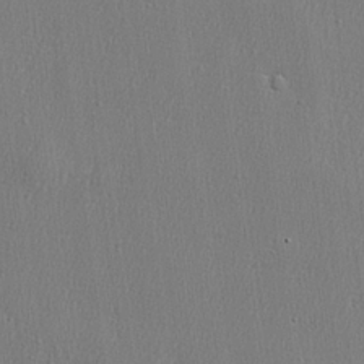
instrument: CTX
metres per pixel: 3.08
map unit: lHvf
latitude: 23.3671
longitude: 141.4832
